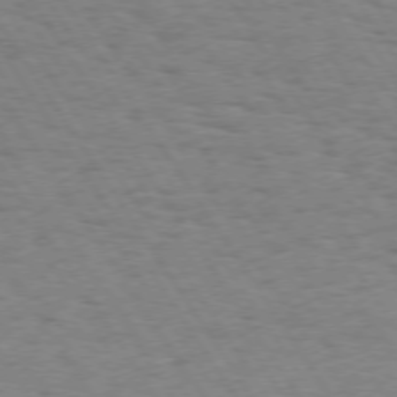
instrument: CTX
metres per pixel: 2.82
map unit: Hpe
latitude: 73.4427
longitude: -140.5356
